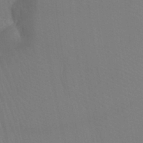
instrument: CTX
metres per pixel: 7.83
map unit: Ht
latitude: -3.4643
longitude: -26.9892
